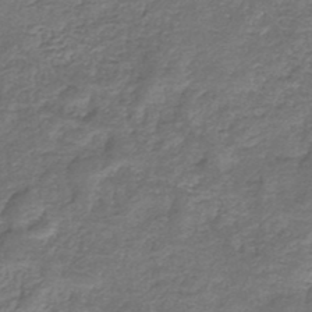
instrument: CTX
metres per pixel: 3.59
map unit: eHb
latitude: -33.4833
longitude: 75.7856
